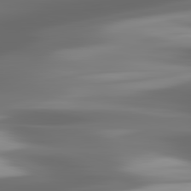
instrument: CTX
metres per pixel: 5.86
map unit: lApd
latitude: 82.8569
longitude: -132.8758
